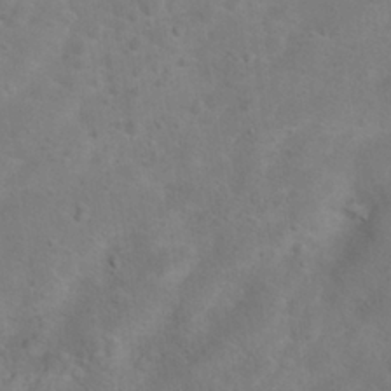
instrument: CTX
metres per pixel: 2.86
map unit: Hto
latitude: 18.1200
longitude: -38.3278
